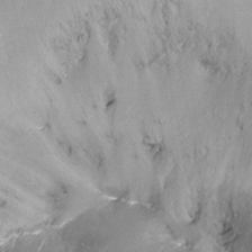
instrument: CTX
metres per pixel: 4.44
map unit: Nhu
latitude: -17.0109
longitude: -48.4412
